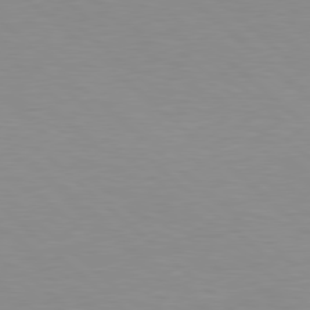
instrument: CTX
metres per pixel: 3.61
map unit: Hpe
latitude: 78.2523
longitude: -176.2333
